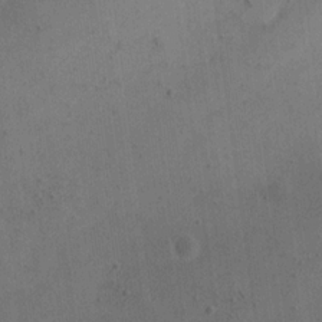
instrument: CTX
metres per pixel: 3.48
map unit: eHh
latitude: 19.2348
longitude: -65.7072
